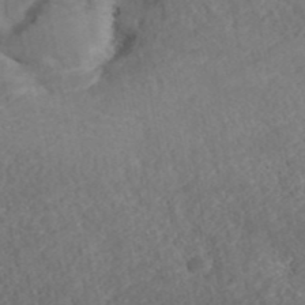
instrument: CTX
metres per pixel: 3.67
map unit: ANa
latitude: 43.2159
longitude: 27.5210
